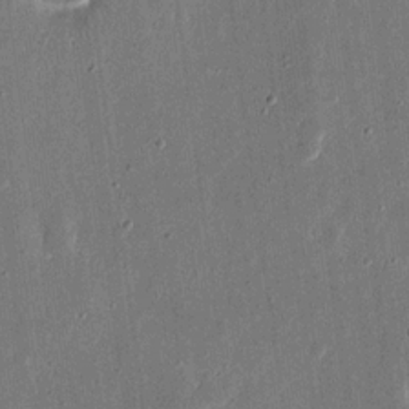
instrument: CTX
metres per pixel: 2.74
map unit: eHh
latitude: 16.8569
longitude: -70.7435
